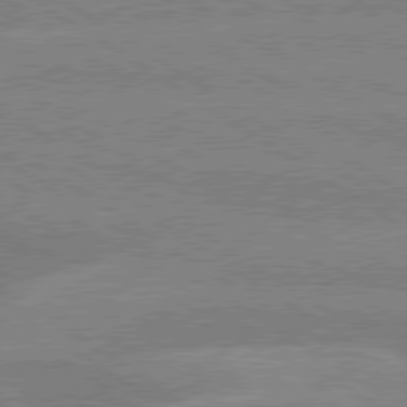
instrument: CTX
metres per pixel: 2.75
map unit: lApd
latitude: 79.5371
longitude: -132.9892
